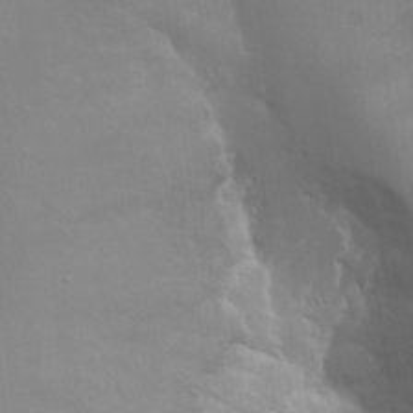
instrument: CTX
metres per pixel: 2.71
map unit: Hto
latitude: 18.7246
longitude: -56.4223
